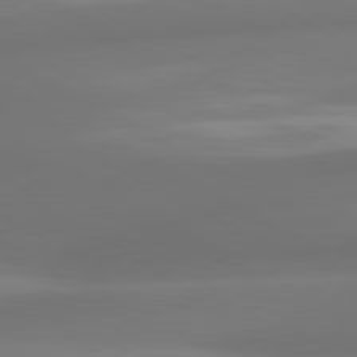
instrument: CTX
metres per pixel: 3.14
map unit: lApd
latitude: 80.6301
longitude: -164.1011
